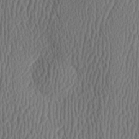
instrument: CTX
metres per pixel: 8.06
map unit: Hve
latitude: 3.4804
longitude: -124.5923
